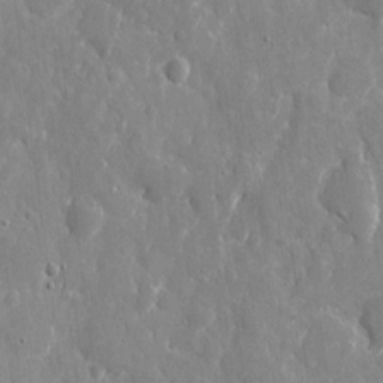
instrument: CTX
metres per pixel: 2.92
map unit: eHh
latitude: 9.4804
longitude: -69.6694
